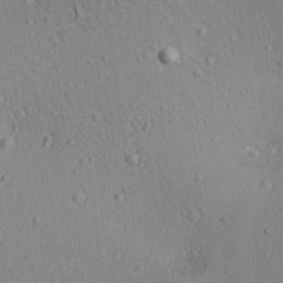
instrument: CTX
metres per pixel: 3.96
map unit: Aa
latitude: 21.8773
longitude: -139.4615
